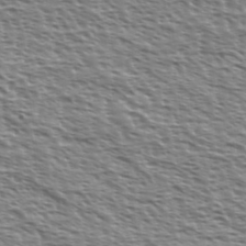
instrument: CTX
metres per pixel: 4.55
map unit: Ave
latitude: 37.4805
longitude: -112.6301
